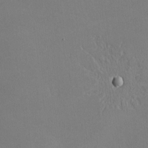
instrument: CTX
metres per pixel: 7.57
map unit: lHvf
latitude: -9.9367
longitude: -100.1767
